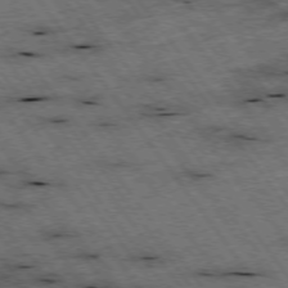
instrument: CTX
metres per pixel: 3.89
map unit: Hpe
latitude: -75.5022
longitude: -22.6868
